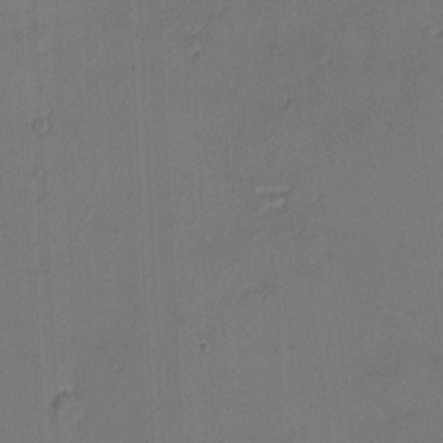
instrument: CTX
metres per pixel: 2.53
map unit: eHh
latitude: -3.8800
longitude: -79.6127
